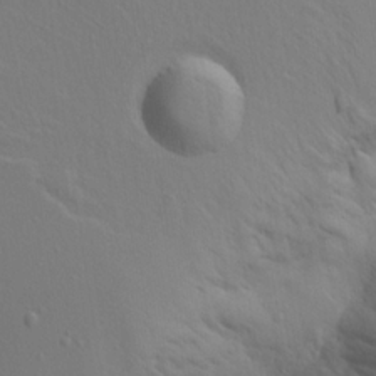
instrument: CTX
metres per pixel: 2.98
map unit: Aa
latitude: 18.7624
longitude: -141.9906
